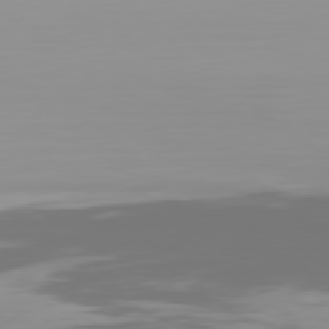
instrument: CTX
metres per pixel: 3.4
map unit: Hpe
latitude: 77.4048
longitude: -135.4426
